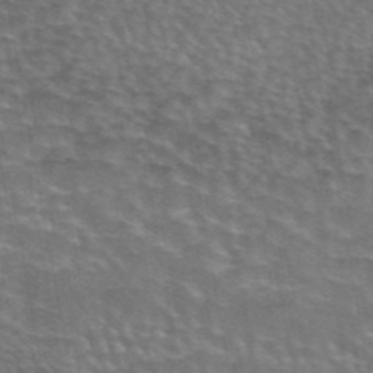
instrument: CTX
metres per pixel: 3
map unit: eAb
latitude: 44.5357
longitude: 107.4833
